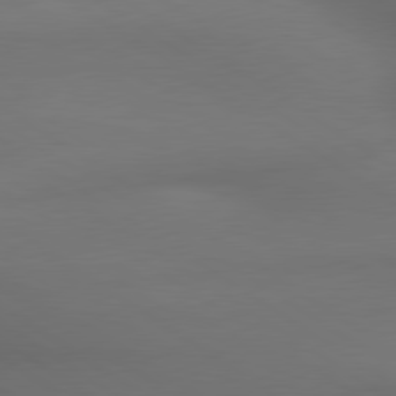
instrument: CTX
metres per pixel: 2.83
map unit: lApd
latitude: 79.9339
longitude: -174.4223
